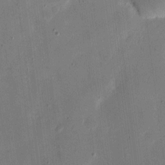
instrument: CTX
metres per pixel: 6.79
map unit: eHh
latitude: 10.8758
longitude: -68.8758
